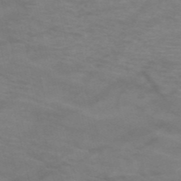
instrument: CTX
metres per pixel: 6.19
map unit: HNb
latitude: -53.2753
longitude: -45.9717
